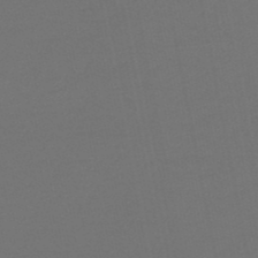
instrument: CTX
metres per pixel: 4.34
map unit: lHb
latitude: -46.7463
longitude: 67.5966
